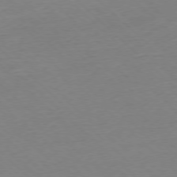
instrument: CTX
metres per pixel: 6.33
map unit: Ap
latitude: -77.1620
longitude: -97.3671
